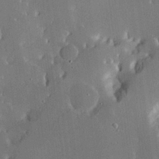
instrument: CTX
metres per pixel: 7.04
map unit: Hve
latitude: 17.4049
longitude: 150.6518
